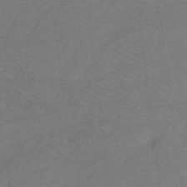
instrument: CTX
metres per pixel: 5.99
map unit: Ht
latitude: -8.0472
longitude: -36.7435
